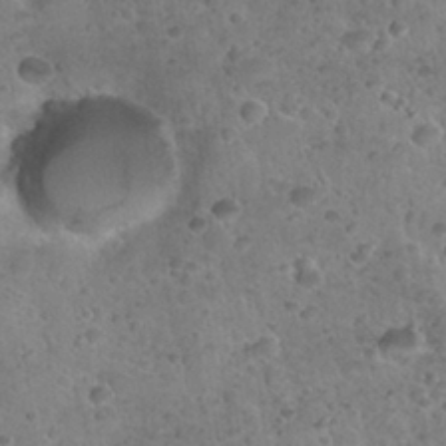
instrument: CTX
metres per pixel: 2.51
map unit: Nhu
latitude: 31.6127
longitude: -52.1389
